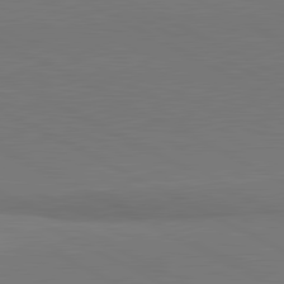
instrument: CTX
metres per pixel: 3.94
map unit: lApd
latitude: 81.5938
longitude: 151.6344
